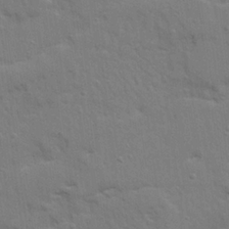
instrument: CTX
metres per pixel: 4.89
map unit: Ave
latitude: 22.7246
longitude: -130.3279
